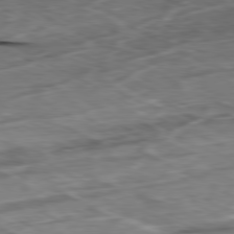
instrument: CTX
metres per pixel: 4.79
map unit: Ap
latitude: -80.5574
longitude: -69.9339
